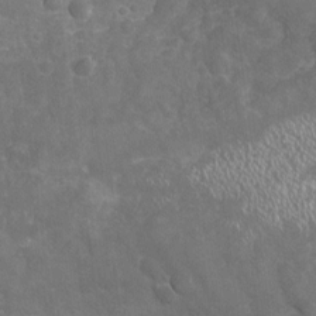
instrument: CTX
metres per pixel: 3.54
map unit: Nhu
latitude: -19.2565
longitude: -56.8002
